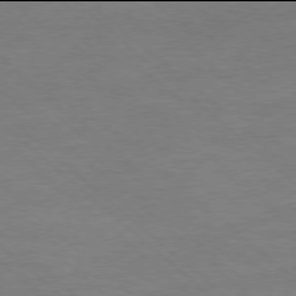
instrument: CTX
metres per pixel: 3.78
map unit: Ap
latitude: -78.0094
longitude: -61.9339
